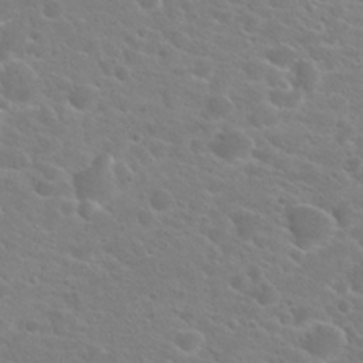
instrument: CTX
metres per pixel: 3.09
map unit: Hto
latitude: 21.4427
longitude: -39.2159
